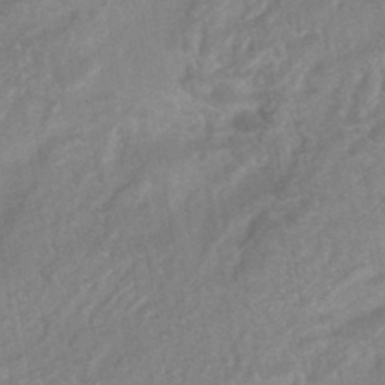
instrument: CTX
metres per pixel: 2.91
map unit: HNhu
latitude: -45.6533
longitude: 92.1795
